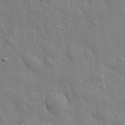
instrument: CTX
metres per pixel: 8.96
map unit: eHh
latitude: 31.9339
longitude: -79.0270
